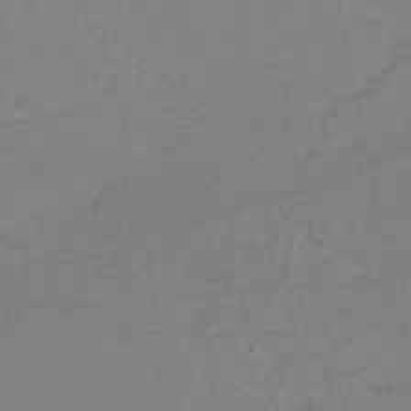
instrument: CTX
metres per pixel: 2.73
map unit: HNb
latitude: -54.5196
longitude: -45.1592
